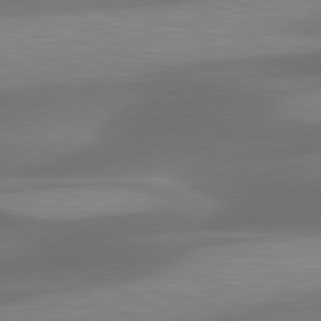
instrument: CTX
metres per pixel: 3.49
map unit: lApd
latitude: 79.8584
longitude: -87.7072
